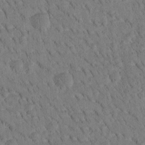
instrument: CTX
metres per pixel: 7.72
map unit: Htu
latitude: -4.2550
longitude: 172.8030
